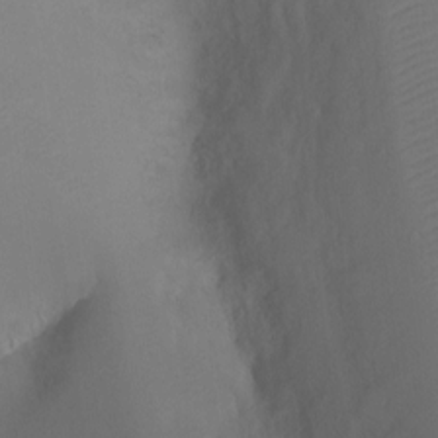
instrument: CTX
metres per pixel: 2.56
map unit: Ht
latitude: -6.4629
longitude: -34.6301
